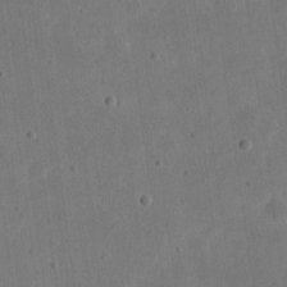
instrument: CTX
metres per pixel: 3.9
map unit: eHh
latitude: 21.5749
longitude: -69.9717
